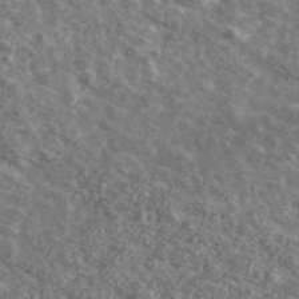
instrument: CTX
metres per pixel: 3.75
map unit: Ave
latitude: 41.3670
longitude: -108.2522
